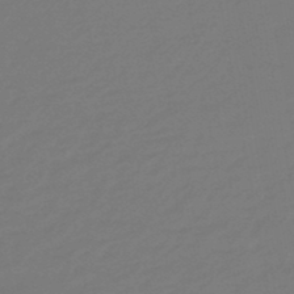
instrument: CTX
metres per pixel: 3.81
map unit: eHb
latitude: -47.0675
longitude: 88.4251
